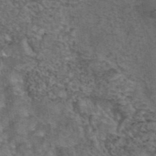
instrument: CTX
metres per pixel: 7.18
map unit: eAb
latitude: 43.5749
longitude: 105.1620
